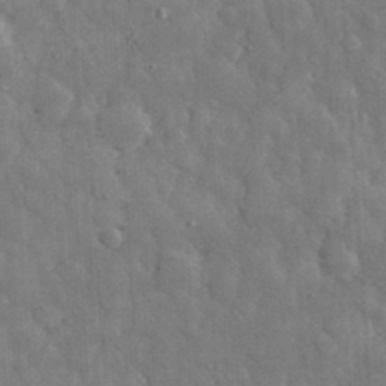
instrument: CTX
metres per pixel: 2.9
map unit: eHh
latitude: 32.3656
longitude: -69.5749
